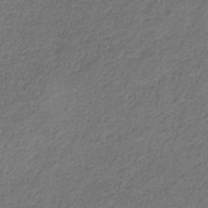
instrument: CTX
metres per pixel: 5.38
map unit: eHb
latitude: -30.9352
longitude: 69.3131
